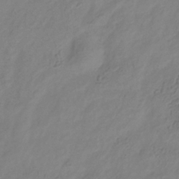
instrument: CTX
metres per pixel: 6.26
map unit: Hve
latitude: -34.9542
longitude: 88.8030
